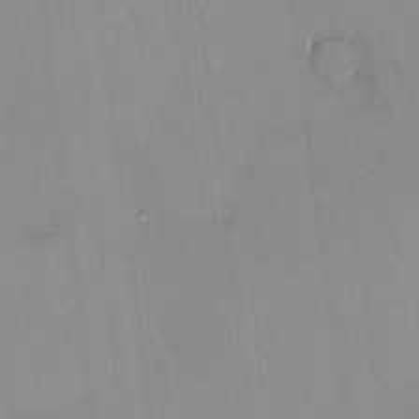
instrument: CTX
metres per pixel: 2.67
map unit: HNhu
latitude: 7.0458
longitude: 7.6910
